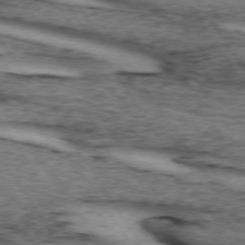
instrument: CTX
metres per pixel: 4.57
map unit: lApd
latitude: 73.7639
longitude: -74.9892
